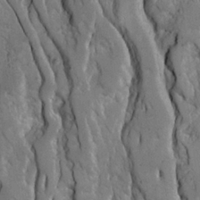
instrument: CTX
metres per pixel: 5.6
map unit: Ave
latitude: 23.0458
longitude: -132.5546
